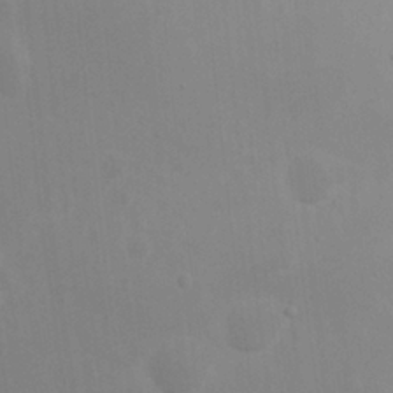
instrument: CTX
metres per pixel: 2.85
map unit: Nhu
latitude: 19.1781
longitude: -73.5560
